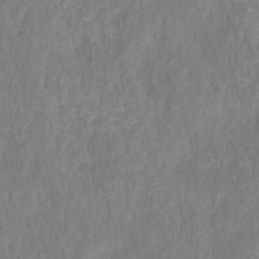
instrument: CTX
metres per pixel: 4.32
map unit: HNhu
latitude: -28.0283
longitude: 73.9745
